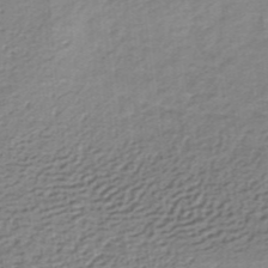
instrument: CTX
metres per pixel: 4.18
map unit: lHb
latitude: -35.1431
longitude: 60.2739
